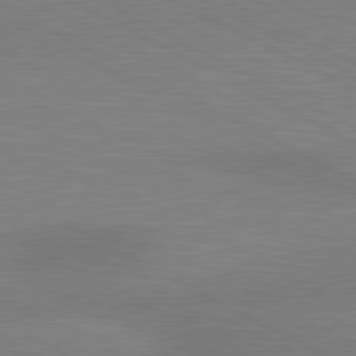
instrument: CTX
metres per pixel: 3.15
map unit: lApd
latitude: 80.6679
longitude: 124.2173
